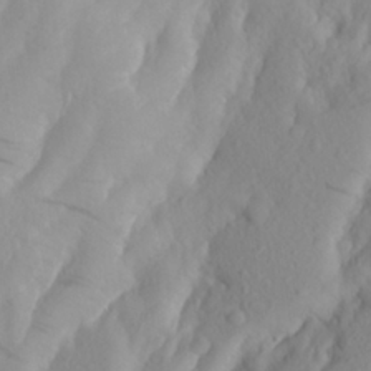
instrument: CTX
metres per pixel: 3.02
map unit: Aa
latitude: 26.8380
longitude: -147.1215
